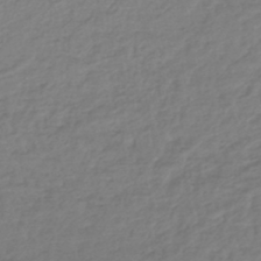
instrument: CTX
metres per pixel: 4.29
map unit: lHb
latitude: -42.8219
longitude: 69.2564
